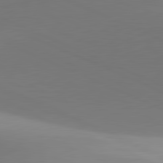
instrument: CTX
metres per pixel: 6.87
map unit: lApd
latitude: 81.6883
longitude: 143.2942
